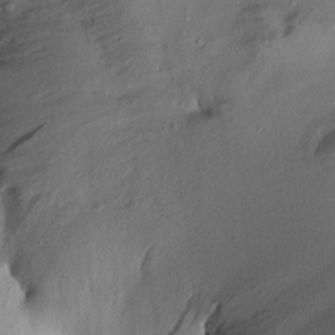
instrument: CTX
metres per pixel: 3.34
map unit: Aa
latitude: 13.4616
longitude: -143.9150
